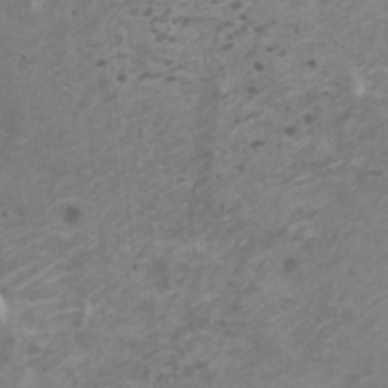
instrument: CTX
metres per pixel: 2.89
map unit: HNhu
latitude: -1.1054
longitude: 2.6329
